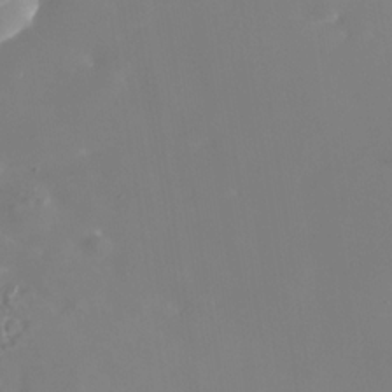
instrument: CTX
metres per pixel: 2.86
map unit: Nhe
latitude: -35.5588
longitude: -87.1214
